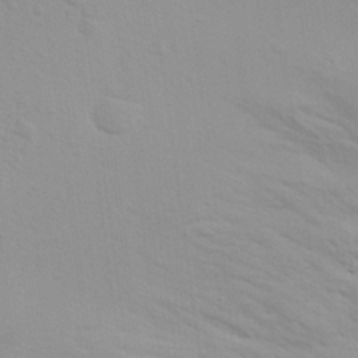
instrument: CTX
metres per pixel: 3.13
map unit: Aa
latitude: 18.7813
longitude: -142.2334
